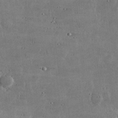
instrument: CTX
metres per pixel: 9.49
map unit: lHvf
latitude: 32.4412
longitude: -91.0270
